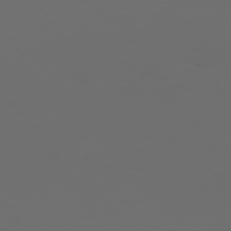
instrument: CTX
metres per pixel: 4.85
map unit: Hpe
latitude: 74.2145
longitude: -124.4979
